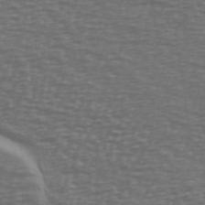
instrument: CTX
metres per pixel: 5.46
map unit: Ave
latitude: 39.7638
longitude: -113.3482
